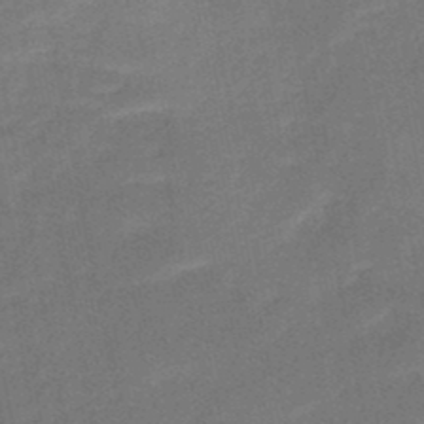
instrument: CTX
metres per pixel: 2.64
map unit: HNb
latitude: -48.4251
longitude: -42.1389
